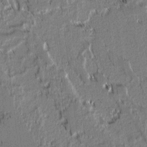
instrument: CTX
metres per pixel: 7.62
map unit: lAvf
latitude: 1.4615
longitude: -106.5924
